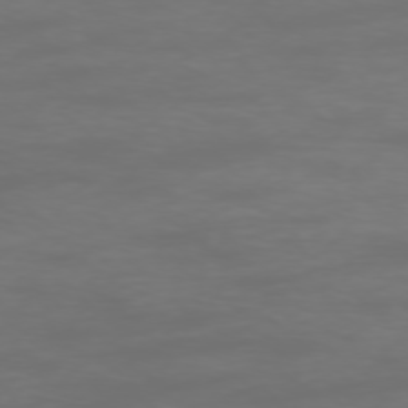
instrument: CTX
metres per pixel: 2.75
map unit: Ap
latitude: -75.7100
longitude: -83.8205
